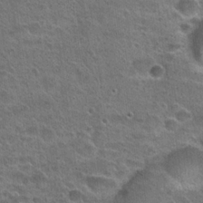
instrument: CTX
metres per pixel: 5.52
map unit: Hto
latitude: 23.3293
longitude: -49.3293
